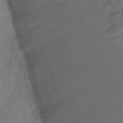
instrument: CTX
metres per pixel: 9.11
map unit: HNhu
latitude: -27.7477
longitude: 75.1620
